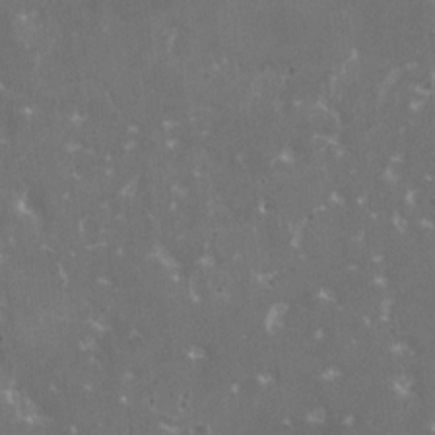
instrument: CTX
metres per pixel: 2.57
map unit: HNhu
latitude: 1.2159
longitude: 6.8219
